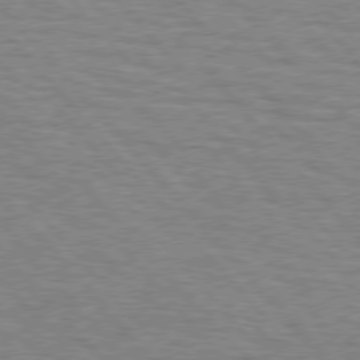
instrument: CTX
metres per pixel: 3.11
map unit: lApd
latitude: 76.1200
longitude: -76.9513
